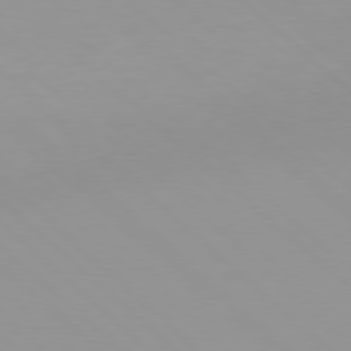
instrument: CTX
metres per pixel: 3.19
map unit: Hpe
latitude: 77.6127
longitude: -165.4426
